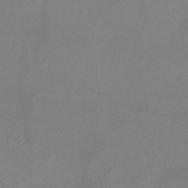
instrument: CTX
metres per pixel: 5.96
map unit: Ht
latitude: -7.3320
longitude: -34.6868
